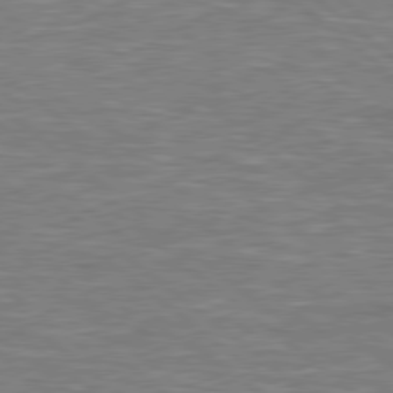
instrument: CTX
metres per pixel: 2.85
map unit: Hpe
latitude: 78.6302
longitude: 179.3320
